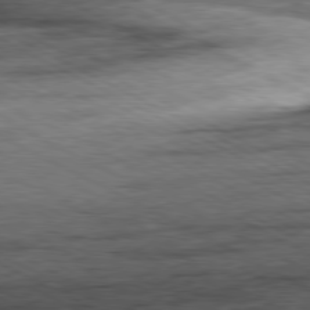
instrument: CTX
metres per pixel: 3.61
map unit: Ap
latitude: -80.9164
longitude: -76.7057
